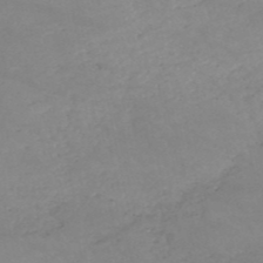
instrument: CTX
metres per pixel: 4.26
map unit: HNb
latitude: -51.3132
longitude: -41.7827
